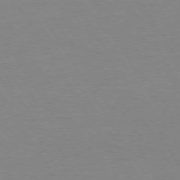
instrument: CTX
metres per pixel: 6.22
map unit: Hpe
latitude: 73.8584
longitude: -129.4804
